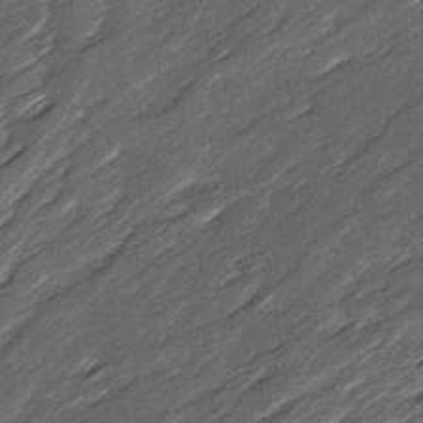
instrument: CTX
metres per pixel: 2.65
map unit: Ave
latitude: 16.4223
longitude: -136.5357
